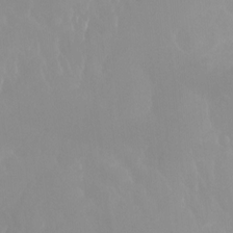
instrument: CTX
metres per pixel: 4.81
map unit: Aa
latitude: -13.3132
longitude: -59.8017
